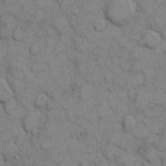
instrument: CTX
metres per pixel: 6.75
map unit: eHh
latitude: 7.0080
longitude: -65.1781
